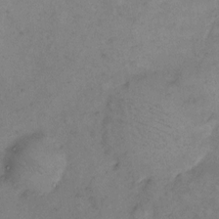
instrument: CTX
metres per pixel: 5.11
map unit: eHh
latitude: 10.9514
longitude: -62.5546
